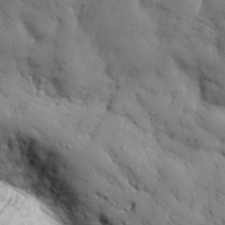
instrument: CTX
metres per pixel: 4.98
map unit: eHh
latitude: 29.2915
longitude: -76.0255
